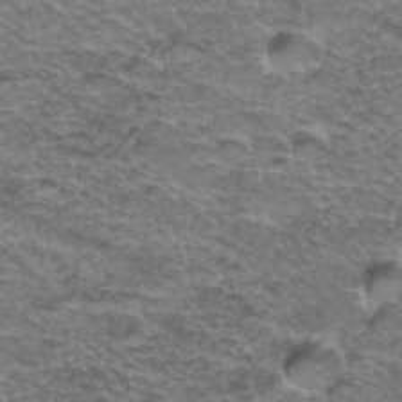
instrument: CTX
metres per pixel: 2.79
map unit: Hto
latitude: 37.6883
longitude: -41.8583
